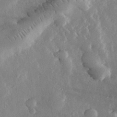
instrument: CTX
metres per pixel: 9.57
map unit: lHvf
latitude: 32.8191
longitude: -89.9151
